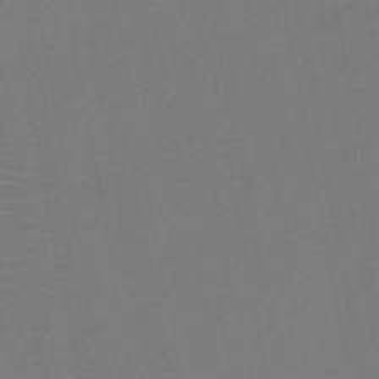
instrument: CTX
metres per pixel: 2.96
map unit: HNb
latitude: -46.9919
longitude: -40.3845
